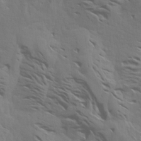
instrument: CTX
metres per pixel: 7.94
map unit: Aa
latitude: 18.8569
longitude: -145.0269
